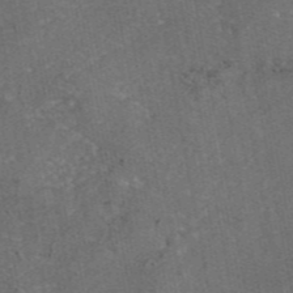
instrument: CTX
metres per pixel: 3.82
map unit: eAb
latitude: 46.1956
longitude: 107.2754
